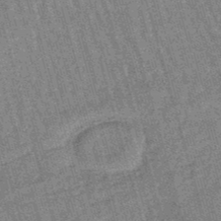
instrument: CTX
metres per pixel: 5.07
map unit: lHb
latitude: -46.0283
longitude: 78.0850
